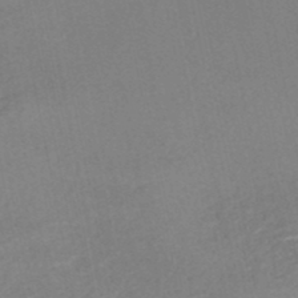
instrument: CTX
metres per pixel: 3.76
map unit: HNhu
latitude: -48.8219
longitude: 97.2376
